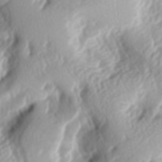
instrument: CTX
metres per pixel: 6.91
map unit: lAa
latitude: -6.2172
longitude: -124.0444
